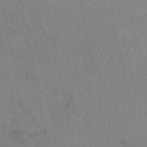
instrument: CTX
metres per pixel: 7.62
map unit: eAb
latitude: 50.3467
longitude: 104.4818
